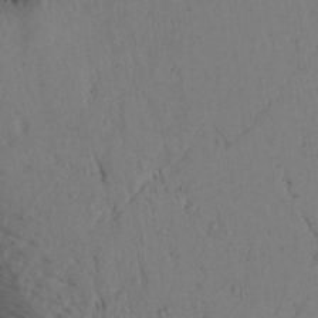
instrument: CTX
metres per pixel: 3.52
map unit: lAvf
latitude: 5.1592
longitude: 159.5210
